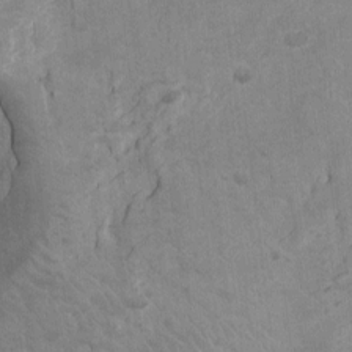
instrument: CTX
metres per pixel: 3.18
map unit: Ht
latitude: -2.4062
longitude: -16.9703
